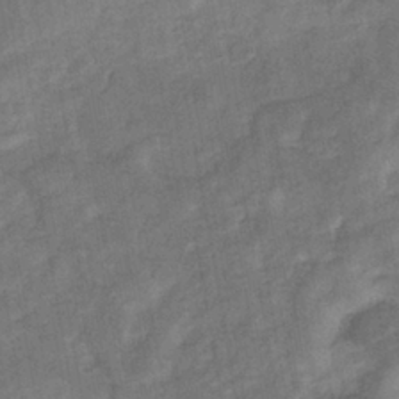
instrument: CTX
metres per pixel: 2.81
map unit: eHb
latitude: -33.7289
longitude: 74.2929
